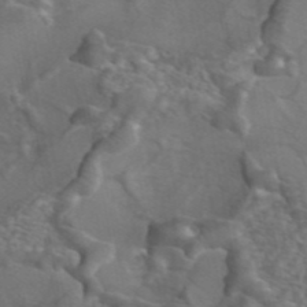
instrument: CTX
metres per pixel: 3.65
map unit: ANa
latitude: 44.8569
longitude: 30.3117
